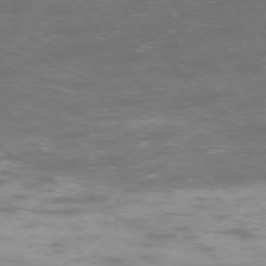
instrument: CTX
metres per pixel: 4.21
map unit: Ap
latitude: -74.3118
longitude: -74.6491
